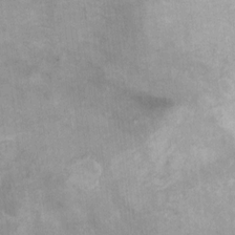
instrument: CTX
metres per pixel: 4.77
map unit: Ht
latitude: 5.8772
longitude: -36.7813
